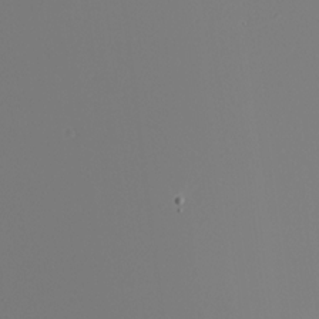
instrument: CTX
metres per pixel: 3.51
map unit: Nhu
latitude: -6.5384
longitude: -94.8758
